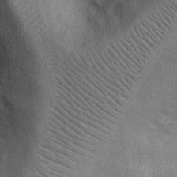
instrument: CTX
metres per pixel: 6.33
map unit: Ht
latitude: -3.1809
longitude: -14.1011
